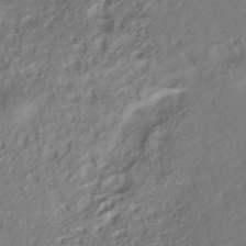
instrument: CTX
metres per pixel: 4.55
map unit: ANa
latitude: -38.5763
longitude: 97.9556
